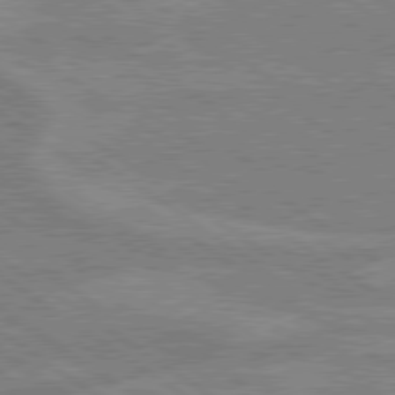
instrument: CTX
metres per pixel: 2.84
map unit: lApd
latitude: 79.2915
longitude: -161.8583
